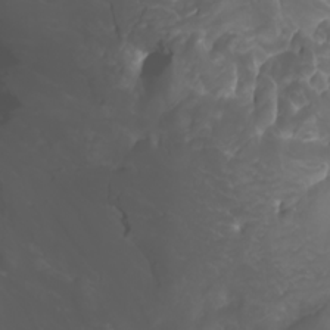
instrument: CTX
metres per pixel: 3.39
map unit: Htu
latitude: -5.3131
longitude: -89.4805
